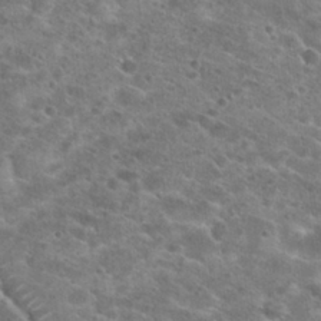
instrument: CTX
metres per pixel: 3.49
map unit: Hto
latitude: 25.7449
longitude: -46.6869
